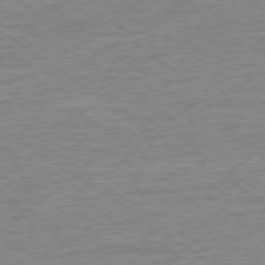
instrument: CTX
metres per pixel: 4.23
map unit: Ap
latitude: -79.1431
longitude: -101.1403
